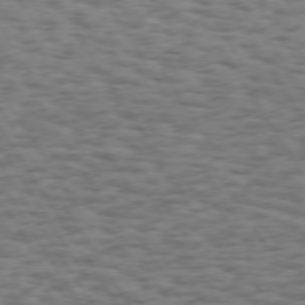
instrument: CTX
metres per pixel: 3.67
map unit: Hpe
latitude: 73.3104
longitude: -130.6680
